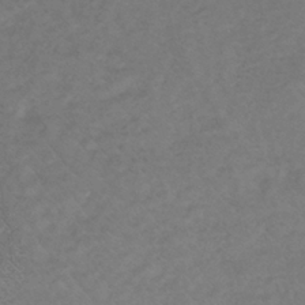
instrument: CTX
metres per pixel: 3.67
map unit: lHb
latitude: -35.0486
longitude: 69.0486
